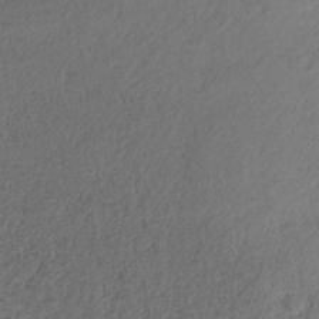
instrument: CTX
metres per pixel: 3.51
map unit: HNb
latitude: -31.7666
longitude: 60.3873
